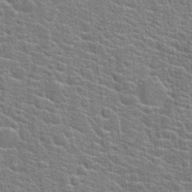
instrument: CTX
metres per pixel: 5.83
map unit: Hto
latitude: 20.4412
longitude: -44.3845
